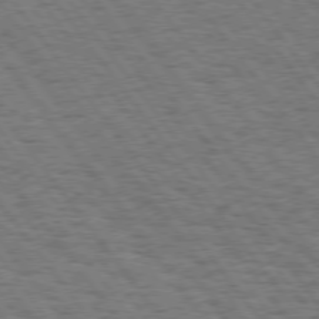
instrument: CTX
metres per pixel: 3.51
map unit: Hpe
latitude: 74.9136
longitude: -135.0080
